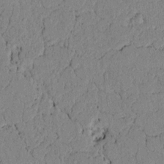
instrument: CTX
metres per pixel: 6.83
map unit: lAvf
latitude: 5.3293
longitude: 165.1809
